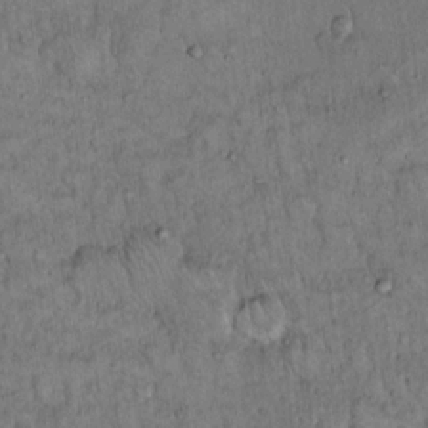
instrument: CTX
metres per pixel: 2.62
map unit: Hto
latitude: 14.5924
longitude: -57.4804
